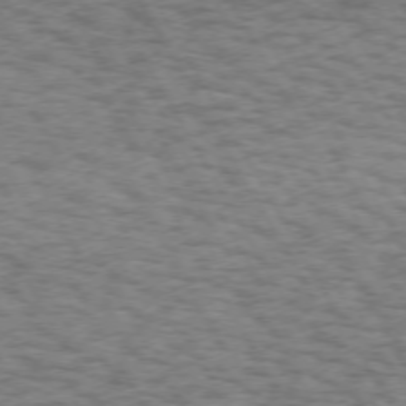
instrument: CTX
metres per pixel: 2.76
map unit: Hpe
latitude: 71.9528
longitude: -126.1767
